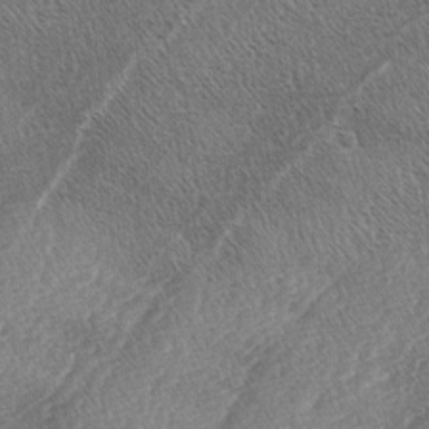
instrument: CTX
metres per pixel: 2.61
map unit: lAa
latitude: -4.4818
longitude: -130.1956
